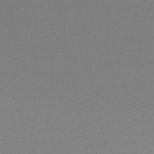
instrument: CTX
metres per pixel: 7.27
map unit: HNb
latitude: -48.2740
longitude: 60.5385
